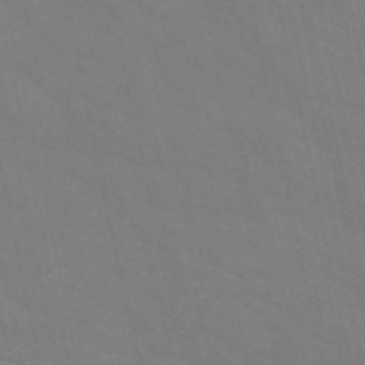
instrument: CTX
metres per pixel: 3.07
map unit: HNb
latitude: -54.7652
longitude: -37.7450
